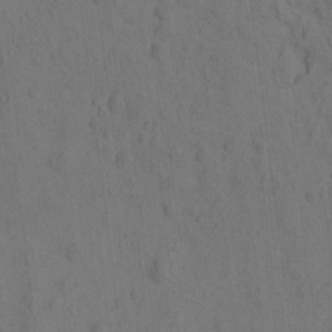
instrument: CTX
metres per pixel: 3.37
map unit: eHh
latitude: -2.2739
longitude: 16.4629
